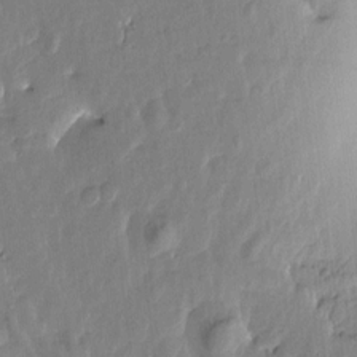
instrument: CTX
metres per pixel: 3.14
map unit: Htu
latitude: 1.9150
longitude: -179.3671
